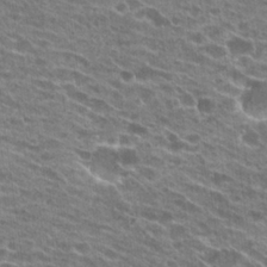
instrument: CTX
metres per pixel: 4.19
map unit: Hto
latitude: 24.7435
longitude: -42.3089
